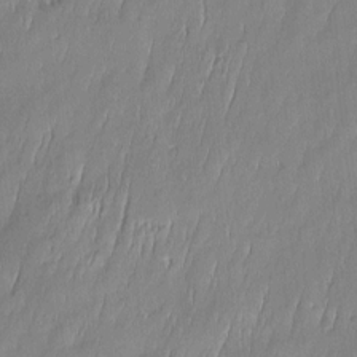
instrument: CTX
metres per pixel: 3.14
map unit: Htu
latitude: -5.7099
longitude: 174.8219
